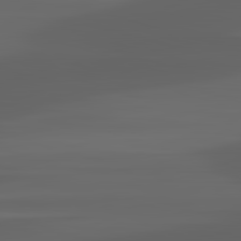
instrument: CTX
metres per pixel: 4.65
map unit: lApd
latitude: 82.9135
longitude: -134.3278
